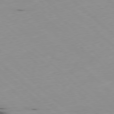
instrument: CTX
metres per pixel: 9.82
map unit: Hpe
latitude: -79.4643
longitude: 8.8219
